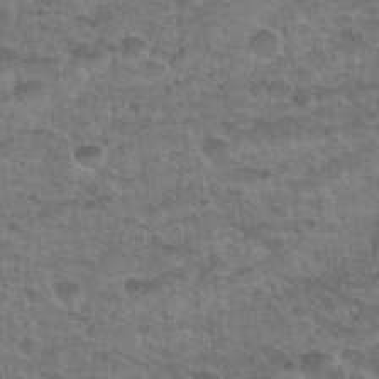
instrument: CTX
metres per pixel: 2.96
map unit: Nhu
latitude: 31.9717
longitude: -51.6882
